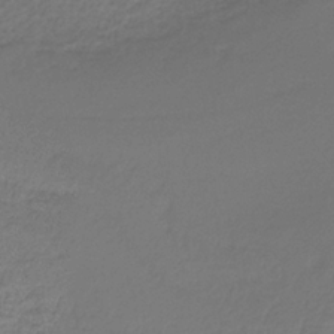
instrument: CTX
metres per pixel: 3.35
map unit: lHb
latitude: -34.5385
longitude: 61.0109
